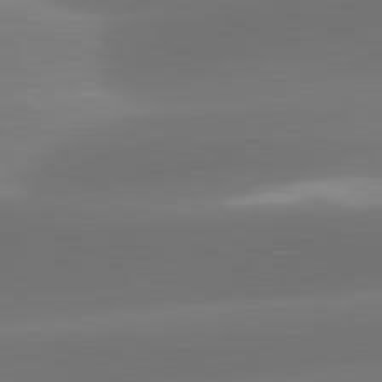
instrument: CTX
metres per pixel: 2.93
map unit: lApd
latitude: 81.7639
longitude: -160.8191
